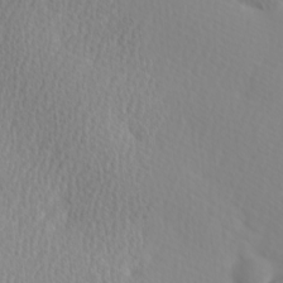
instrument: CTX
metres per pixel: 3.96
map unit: Hve
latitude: 13.5371
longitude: -91.3671
